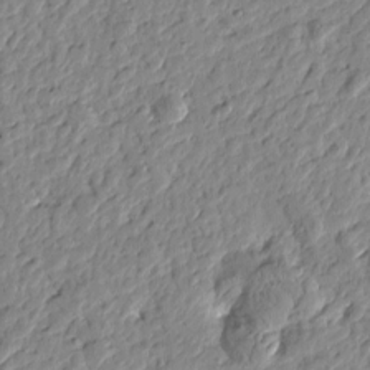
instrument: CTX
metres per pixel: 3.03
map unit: Htu
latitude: -1.1620
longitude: -178.3279
